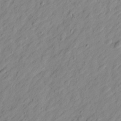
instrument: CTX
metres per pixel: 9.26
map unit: Htu
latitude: -1.3510
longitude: -175.1403
